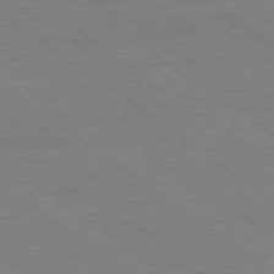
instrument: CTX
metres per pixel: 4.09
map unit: Ap
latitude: -79.1809
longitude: -83.0458
